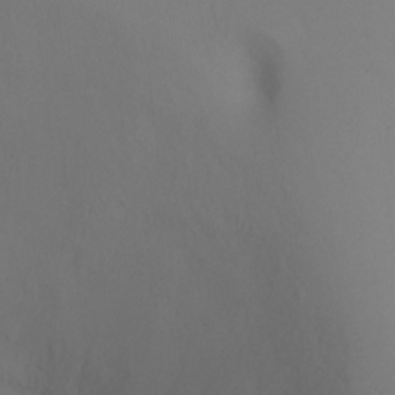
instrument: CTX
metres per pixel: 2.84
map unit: Ht
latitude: -6.0283
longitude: -27.0836
